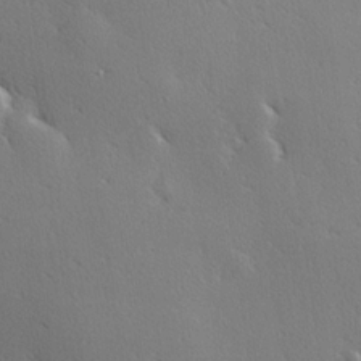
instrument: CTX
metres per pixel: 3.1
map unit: Hve
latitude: 19.1970
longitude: 149.9556
